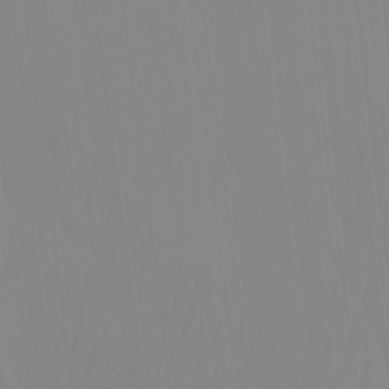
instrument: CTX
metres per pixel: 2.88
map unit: eHh
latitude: -4.1039
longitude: 14.6330
